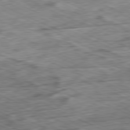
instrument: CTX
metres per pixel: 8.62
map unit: Ap
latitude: -80.9731
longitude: -90.4412
